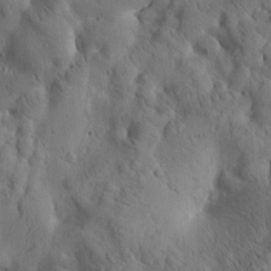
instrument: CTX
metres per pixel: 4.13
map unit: Htu
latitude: -1.9556
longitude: 170.3873
